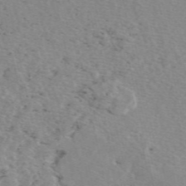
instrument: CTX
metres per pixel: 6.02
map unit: eAb
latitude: 49.7639
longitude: 107.2376
